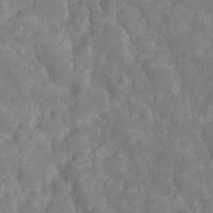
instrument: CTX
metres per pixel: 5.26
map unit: Ht
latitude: -10.7841
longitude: -23.6694
